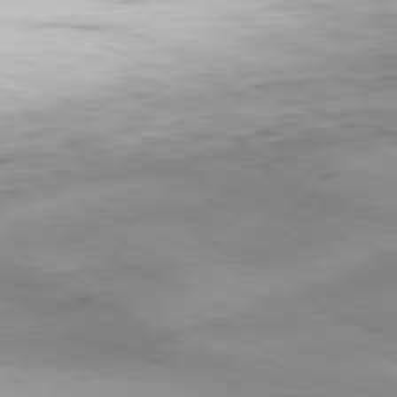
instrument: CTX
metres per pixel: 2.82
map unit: Ap
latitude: -81.5021
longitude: -81.9339
